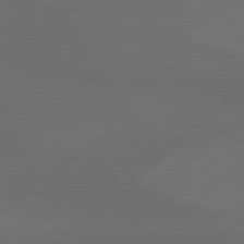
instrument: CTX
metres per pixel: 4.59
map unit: Hpe
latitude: 78.6869
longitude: -132.8569
